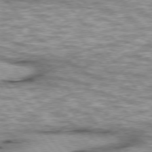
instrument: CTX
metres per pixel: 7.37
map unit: lApd
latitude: 76.0444
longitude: -48.3656
